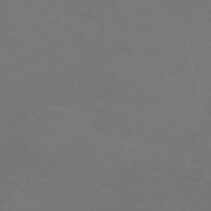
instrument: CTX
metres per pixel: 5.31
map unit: Nve
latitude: -58.8785
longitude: 63.4454
